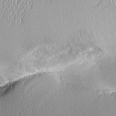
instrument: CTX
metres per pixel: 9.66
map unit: Aa
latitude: 10.0822
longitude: -128.5168
